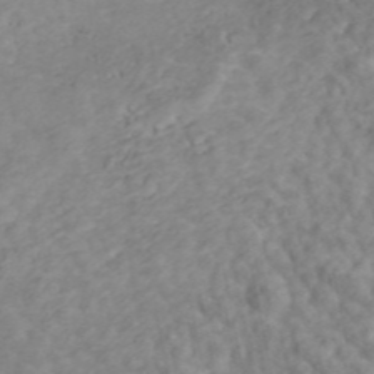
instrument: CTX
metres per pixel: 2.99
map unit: ANa
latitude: 45.3104
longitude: 23.0109
